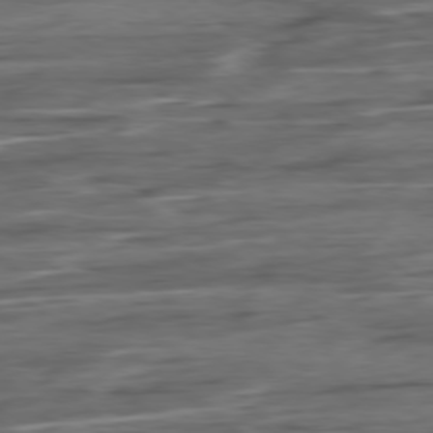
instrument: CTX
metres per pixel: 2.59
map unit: Hpe
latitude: -79.2565
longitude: -19.9717
